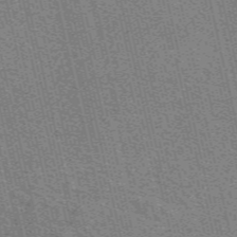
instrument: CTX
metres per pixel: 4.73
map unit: eAb
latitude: 51.0269
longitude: 110.1039
